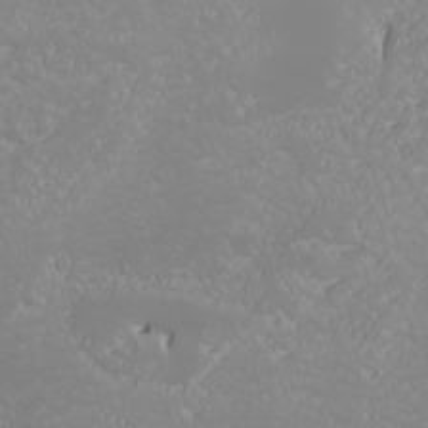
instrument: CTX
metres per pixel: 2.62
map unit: Nhu
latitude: -7.0108
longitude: -96.4790
